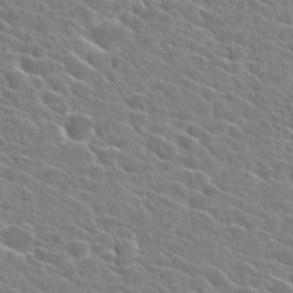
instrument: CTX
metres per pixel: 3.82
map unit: Hto
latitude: 25.4993
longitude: -42.5546
